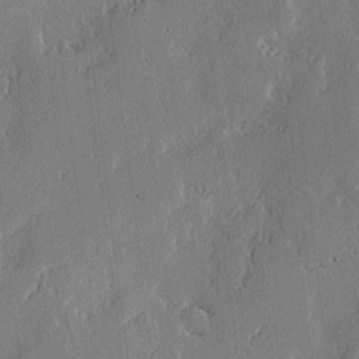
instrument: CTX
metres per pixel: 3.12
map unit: lAvf
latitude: -0.9542
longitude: -107.8772
